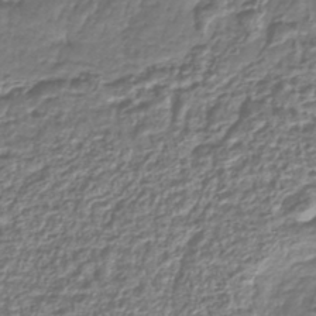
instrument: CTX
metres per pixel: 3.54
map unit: lHb
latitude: -42.4628
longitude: 64.8219
